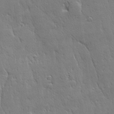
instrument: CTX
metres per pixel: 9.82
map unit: Ave
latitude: 22.3467
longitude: -135.8205
